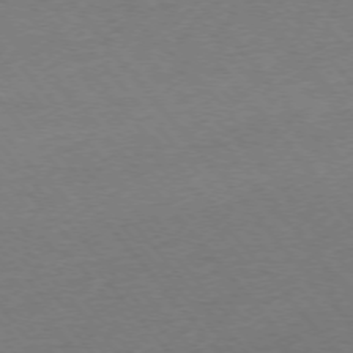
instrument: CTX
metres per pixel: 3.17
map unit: Ap
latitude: -75.7100
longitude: -94.5168
